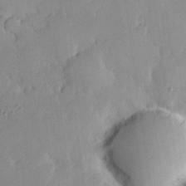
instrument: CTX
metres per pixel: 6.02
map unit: Hve
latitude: 26.1578
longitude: 150.6141
